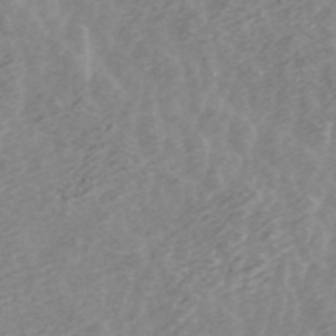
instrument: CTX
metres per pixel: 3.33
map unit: ANa
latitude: 44.9136
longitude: 24.8219
